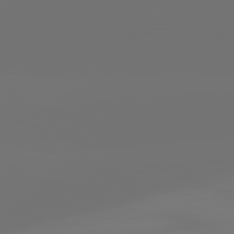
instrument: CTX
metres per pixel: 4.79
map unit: lApd
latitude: 82.1577
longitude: -160.9513
